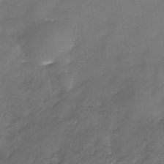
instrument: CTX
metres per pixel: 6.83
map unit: Nhe
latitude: -35.8422
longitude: -86.9136
